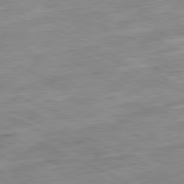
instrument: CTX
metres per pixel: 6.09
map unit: Ap
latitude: -81.2376
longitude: -72.1578
